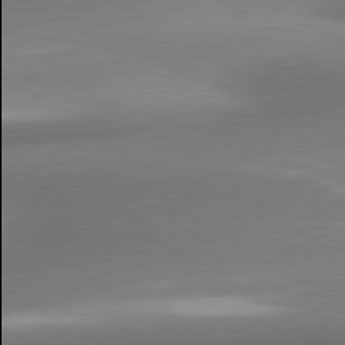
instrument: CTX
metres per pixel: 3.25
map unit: lApd
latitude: 80.1011
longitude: 178.0094
